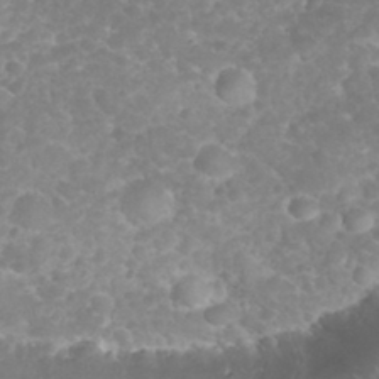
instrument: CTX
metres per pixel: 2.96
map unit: eHh
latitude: 32.4790
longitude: -63.3482
